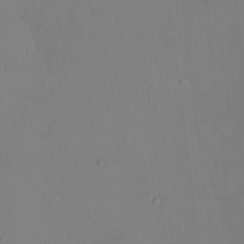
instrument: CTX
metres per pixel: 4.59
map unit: HNhu
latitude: 5.7261
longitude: 1.7100
